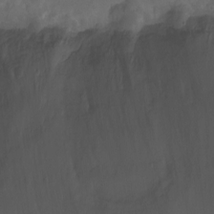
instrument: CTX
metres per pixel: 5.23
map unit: Nhu
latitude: -7.5777
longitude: -45.5938
